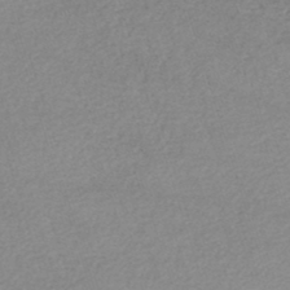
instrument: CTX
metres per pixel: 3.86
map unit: lHb
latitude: -46.6329
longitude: 63.4265
